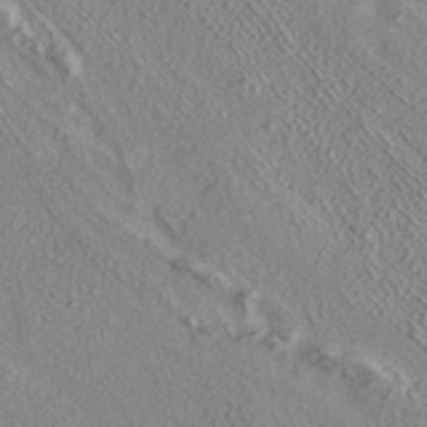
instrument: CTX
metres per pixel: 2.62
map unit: ANa
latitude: 36.3845
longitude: 12.8219
